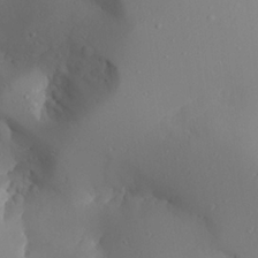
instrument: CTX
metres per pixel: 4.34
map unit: Aa
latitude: 23.7261
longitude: -127.2537
